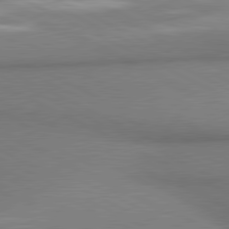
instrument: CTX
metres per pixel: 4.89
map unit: lApd
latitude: 80.9325
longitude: 162.0661
